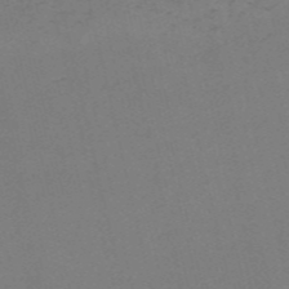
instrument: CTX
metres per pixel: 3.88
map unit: HNb
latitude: -55.8045
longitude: -41.8772
